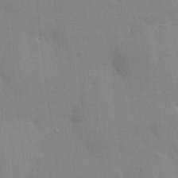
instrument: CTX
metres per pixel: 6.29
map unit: HNhu
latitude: 6.3278
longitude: -3.1403
